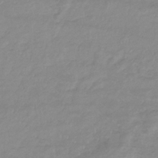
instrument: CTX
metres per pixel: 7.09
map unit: eHb
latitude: -33.6155
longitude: 71.3132
